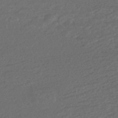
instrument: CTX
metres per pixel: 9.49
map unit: HNhu
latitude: -43.7099
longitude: 98.2172
